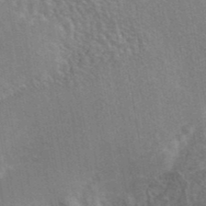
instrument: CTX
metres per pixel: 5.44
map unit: eAb
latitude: 42.5735
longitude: 106.5574
